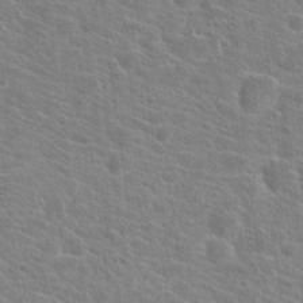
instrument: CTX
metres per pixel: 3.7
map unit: Hto
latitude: 20.8947
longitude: -39.2537
